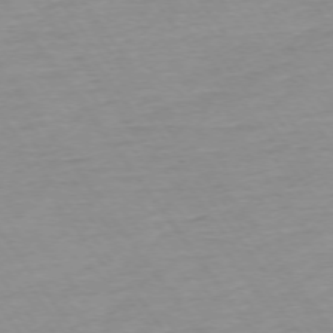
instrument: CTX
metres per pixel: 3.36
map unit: Ap
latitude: -74.5196
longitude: -83.6693
